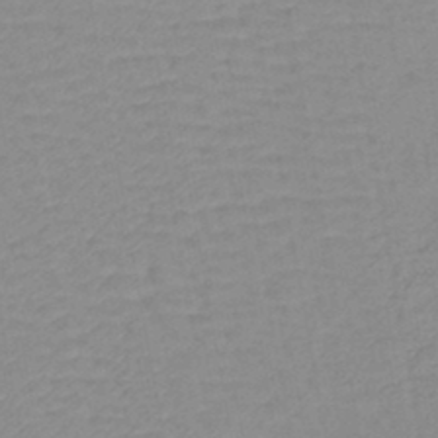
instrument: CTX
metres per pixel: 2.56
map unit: lHb
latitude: -44.0094
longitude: 80.3307
